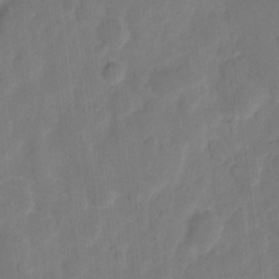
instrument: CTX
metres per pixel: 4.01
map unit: eHh
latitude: 9.2915
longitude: -65.5371
